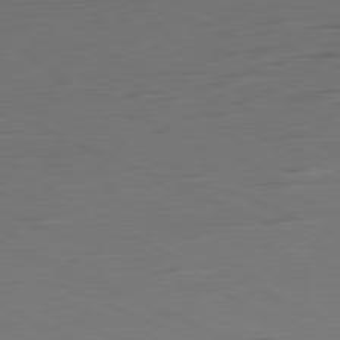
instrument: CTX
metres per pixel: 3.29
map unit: Ap
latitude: -81.2943
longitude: -59.3104
